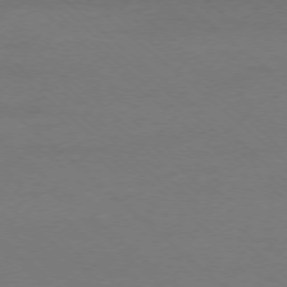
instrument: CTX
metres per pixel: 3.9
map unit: Ap
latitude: -76.4251
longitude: -77.1970
